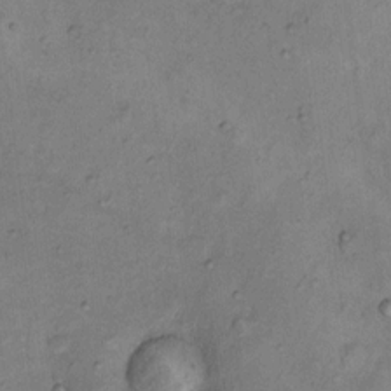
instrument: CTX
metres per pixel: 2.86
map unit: Nhu
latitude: 11.3293
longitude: -28.6112
